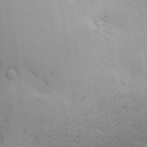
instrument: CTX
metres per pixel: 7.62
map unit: eHh
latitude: 26.2523
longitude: -68.2334
